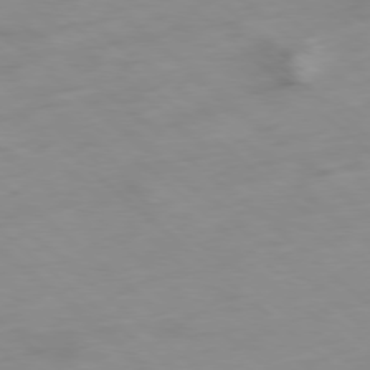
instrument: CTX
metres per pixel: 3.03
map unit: Hpe
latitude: -78.5762
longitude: -17.7261
